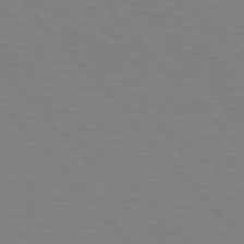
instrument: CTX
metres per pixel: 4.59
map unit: lApd
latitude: 75.9717
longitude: -81.1025
